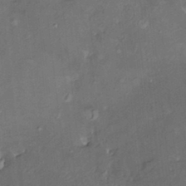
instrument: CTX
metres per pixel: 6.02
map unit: HNhu
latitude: 4.8002
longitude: 14.1228
